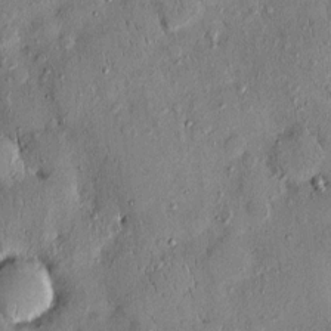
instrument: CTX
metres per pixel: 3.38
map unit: eHh
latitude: 0.2333
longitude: 15.5021
